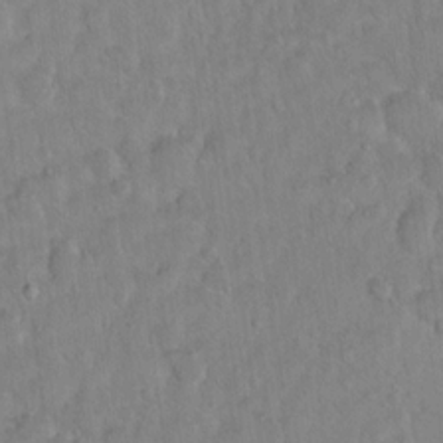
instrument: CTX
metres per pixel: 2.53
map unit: Hto
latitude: 13.0270
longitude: -37.1026
